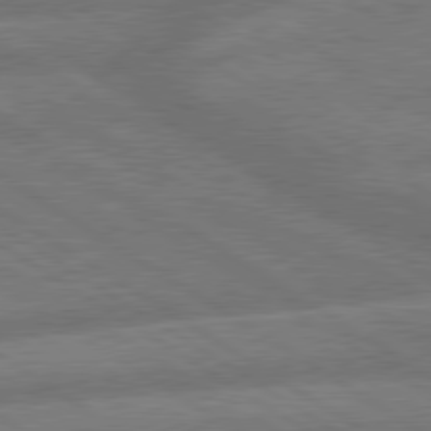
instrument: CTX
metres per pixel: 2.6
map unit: lApd
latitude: 79.6694
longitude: -165.4237
